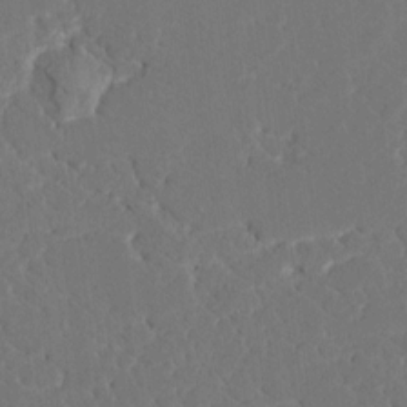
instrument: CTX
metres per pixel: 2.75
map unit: HNhu
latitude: 7.0269
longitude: -5.2726
